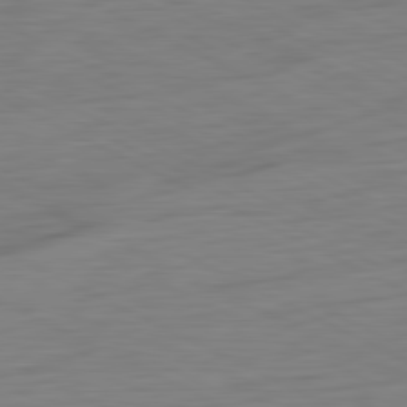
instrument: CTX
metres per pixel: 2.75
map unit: Ap
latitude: -81.8234
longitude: -77.8961
